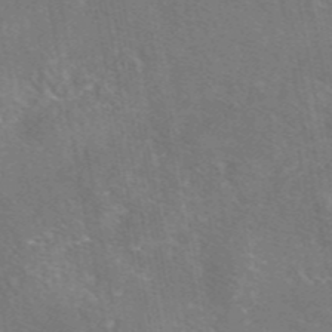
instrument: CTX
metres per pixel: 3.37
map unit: eAb
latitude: 46.1389
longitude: 106.5952
